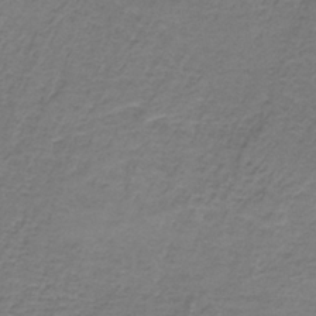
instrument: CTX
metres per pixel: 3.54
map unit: HNb
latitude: -36.5195
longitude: 53.5777
